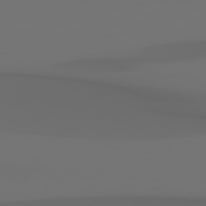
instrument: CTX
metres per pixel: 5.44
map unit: Hpe
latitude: 78.5168
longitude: -135.0836
